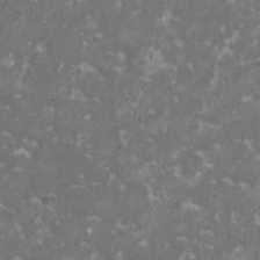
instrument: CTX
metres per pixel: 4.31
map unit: HNhu
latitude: 1.0458
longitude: 6.9730
